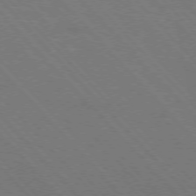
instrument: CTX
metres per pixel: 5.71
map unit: Hpe
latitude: -76.8030
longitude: -12.6869
